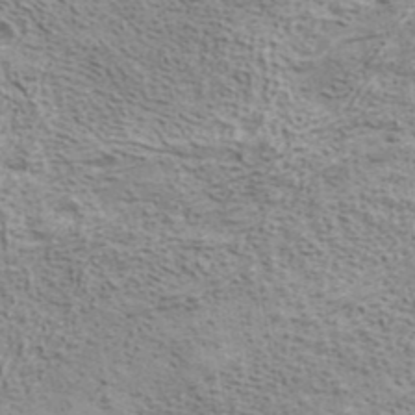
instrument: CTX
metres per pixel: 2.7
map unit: ANa
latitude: 42.0633
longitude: 17.6722
